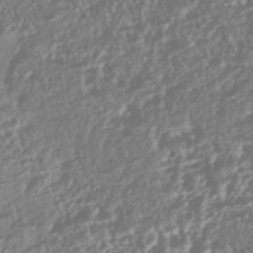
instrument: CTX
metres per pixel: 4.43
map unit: HNhu
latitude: -44.2173
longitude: 104.2550
